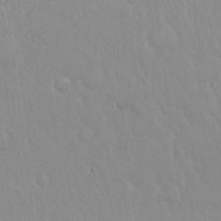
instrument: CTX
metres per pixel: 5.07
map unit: Hto
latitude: 17.0270
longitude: -57.9339
